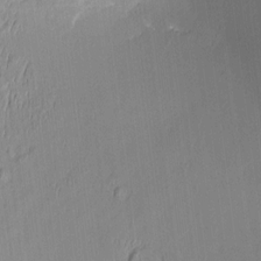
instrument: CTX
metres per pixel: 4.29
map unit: Aa
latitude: 9.0836
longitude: -131.5560
